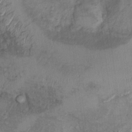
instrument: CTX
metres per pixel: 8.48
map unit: Nhu
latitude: 9.4804
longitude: -25.0458
